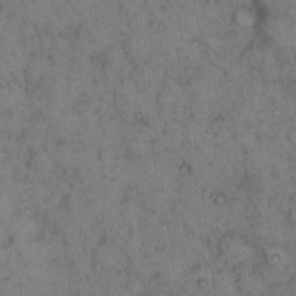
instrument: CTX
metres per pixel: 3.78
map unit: eHh
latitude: 15.3860
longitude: -64.3278
